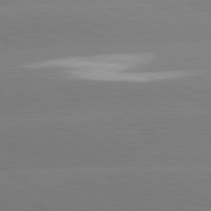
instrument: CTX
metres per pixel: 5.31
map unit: lApd
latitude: 80.7057
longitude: -150.7057
